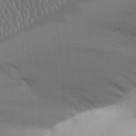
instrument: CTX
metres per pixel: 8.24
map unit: Aa
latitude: 31.4805
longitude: -141.1970
